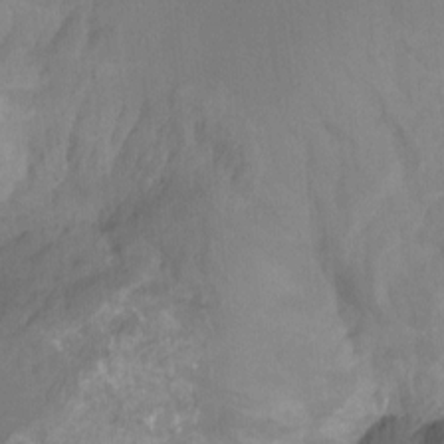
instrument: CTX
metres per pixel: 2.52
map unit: Ht
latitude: -14.2362
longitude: -57.8394
